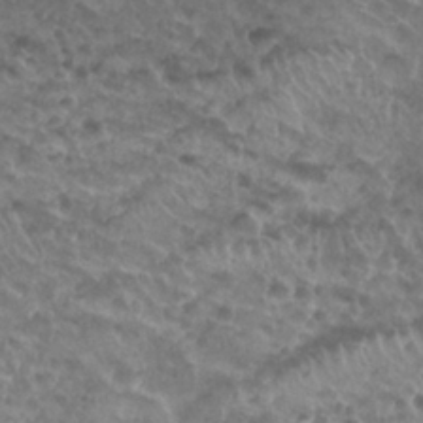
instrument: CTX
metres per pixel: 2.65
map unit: Nhu
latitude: 27.2348
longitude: -53.9528
